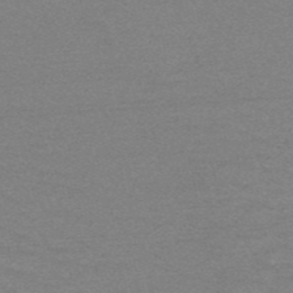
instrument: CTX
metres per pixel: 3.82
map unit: HNb
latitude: -52.4251
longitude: -43.4993
